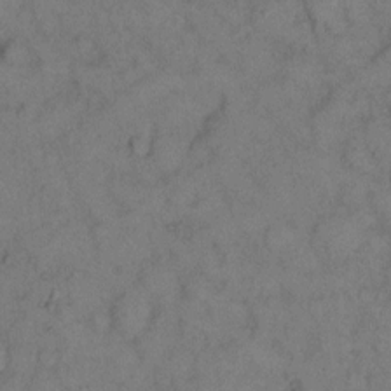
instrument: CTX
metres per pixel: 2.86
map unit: eHh
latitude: 12.5735
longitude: -62.9703
